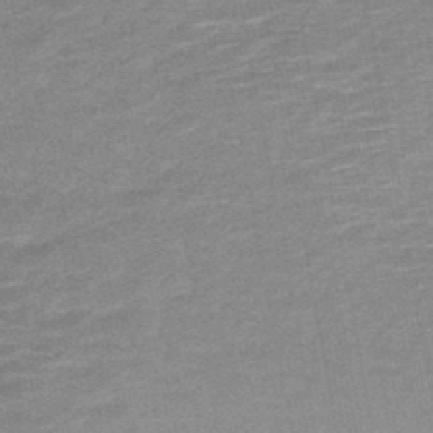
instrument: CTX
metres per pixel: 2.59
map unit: HNb
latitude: -48.3118
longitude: -42.5924
